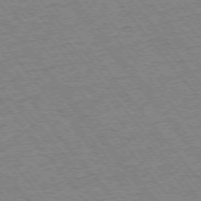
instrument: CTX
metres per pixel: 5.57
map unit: Ap
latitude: -75.6155
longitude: -87.2537
